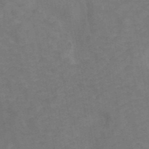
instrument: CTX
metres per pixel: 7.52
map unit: ANa
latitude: 42.9514
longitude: 16.9542
